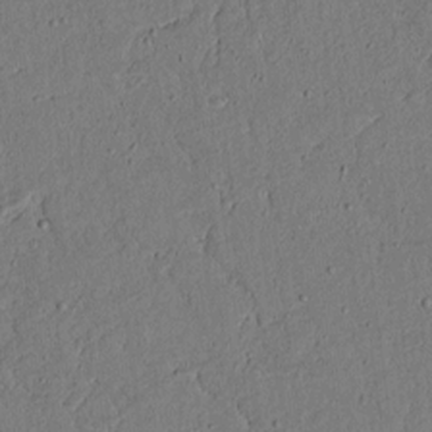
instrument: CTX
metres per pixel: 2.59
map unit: lAvf
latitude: 5.4426
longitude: 169.1620
